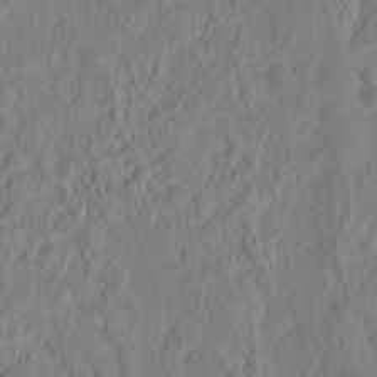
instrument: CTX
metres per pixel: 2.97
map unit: Hto
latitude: -7.2943
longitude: -46.9892
